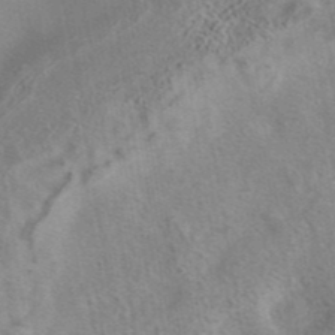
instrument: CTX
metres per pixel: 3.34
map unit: eAb
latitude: 41.3859
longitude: 104.3495
